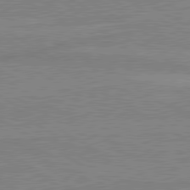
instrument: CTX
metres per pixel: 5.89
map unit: lApd
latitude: 80.3467
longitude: 168.9163
